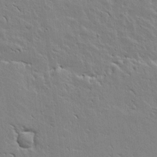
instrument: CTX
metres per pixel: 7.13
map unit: lAvf
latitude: 15.8206
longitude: -125.1592
